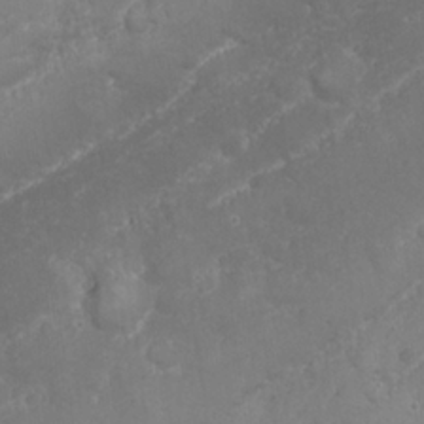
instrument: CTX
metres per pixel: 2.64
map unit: Nhu
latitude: 24.0633
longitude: -59.8583
